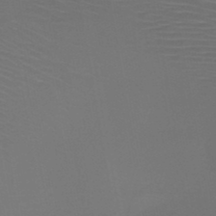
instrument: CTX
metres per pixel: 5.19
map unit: HNb
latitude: -47.5021
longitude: -43.9150
